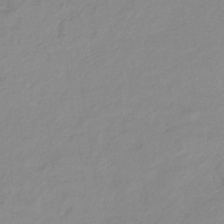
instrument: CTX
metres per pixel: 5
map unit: lHb
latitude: -36.5195
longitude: 73.2754
